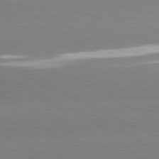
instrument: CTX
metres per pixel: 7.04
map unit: lApd
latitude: 81.1781
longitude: -151.6505
